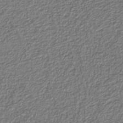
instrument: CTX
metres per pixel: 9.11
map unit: eAb
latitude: -39.1242
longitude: 51.7100
